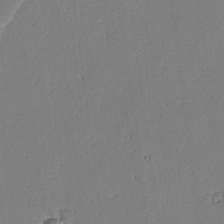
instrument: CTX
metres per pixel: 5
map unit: lAvf
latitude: -0.6141
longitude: -106.1011
